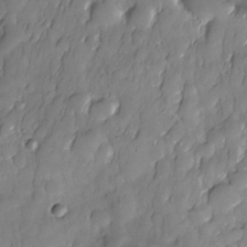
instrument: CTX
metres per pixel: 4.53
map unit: Nhe
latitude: -30.0283
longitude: -140.2333
